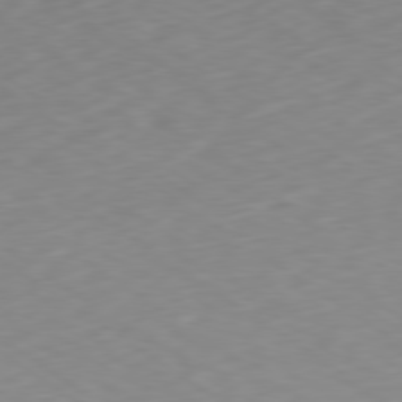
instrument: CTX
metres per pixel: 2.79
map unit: Ap
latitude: -79.6344
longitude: -72.7058
